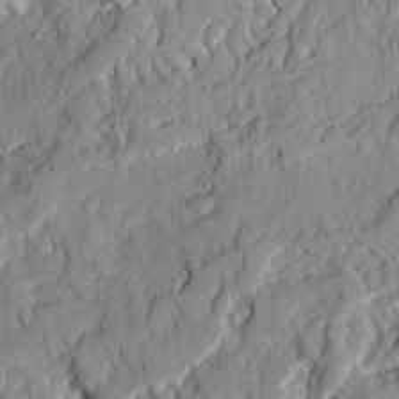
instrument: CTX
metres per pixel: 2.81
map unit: Ave
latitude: 21.5938
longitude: -129.8583
